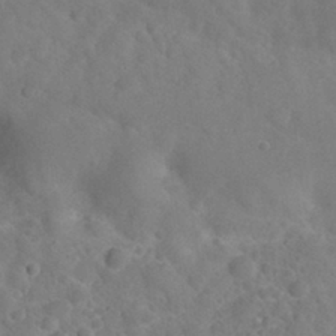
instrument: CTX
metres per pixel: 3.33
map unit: Nhu
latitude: 29.9150
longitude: -52.5168
